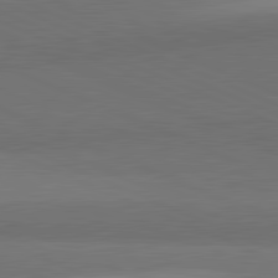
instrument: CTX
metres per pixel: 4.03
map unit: lApd
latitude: 82.0822
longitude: 156.4440
